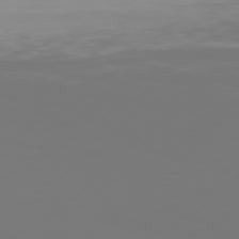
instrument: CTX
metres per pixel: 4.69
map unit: Hpe
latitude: 77.9717
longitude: -167.0647
